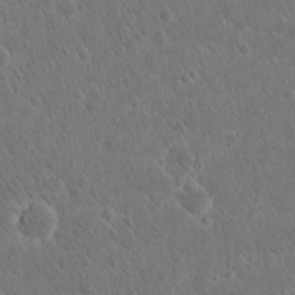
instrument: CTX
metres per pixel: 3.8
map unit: eHh
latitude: 16.8002
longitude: -73.3671
